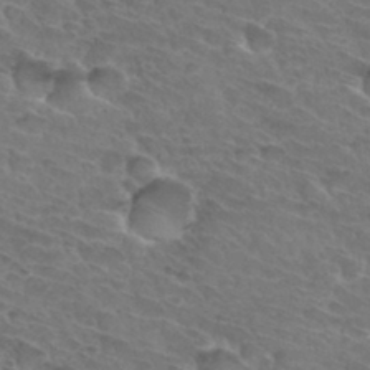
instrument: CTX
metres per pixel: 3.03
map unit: Hto
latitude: 32.7057
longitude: -45.9528
